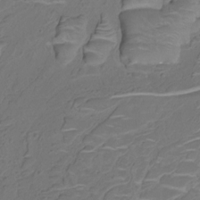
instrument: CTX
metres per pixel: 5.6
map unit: HNhu
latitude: -20.8786
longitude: 85.4454
